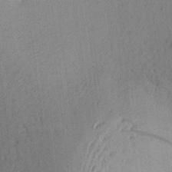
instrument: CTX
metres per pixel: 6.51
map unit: Aa
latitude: 25.8772
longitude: -143.5371
